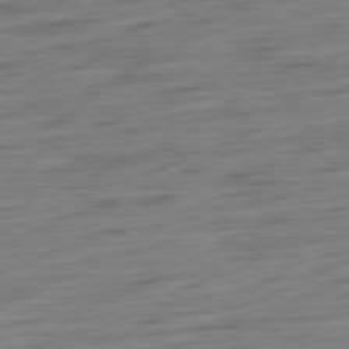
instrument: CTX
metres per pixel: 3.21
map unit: Ap
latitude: -80.3873
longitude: -67.9339
